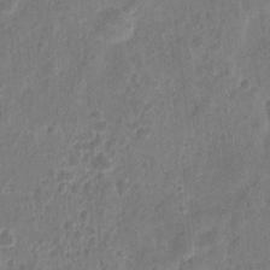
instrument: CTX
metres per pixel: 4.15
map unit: eHh
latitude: 9.3860
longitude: -73.4805
